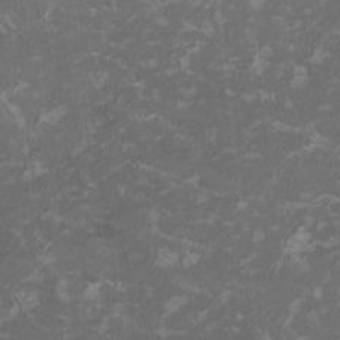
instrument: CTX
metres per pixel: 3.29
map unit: HNhu
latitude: 1.8394
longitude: -3.2726
